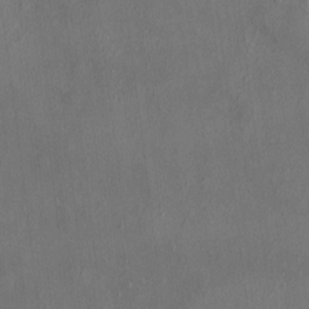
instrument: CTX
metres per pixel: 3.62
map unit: HNhu
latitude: 5.6316
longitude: 7.1998
